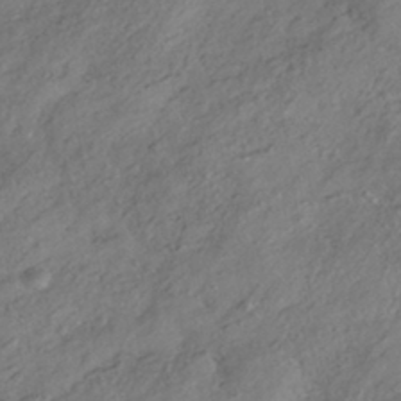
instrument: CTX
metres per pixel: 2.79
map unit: HNhu
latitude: -41.1242
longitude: 107.2565
